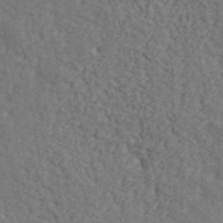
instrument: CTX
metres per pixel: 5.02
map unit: ANa
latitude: 41.1403
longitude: -87.3859
